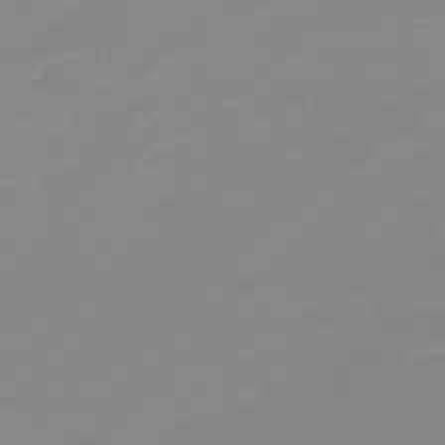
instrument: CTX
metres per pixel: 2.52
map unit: HNb
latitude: -44.1606
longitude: 51.4643
